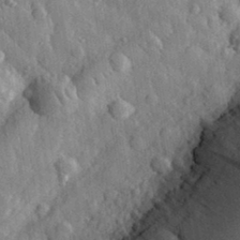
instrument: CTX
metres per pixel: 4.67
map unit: eHh
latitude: 32.6868
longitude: -79.7072
